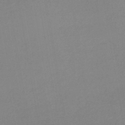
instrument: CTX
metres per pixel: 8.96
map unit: HNhu
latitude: -44.3684
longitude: 94.1039
